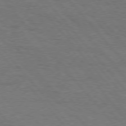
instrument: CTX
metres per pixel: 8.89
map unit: Hpe
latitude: 75.7639
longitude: -151.9150
